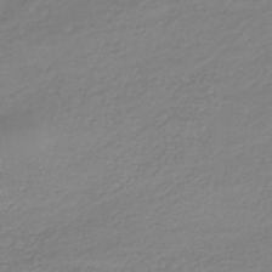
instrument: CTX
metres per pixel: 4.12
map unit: lHb
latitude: -46.4818
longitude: 61.7289
